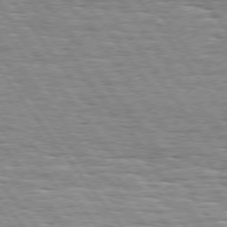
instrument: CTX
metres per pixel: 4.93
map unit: Hpe
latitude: 74.4979
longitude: -138.4412
